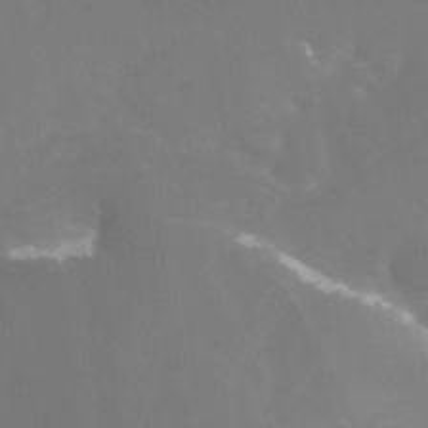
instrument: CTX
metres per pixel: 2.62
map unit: Nhe
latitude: -28.8219
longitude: -110.2334
